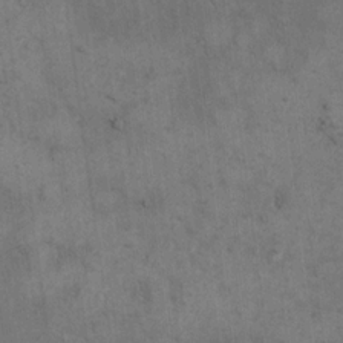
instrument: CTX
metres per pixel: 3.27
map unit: eHh
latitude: 17.8205
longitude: -63.4049
